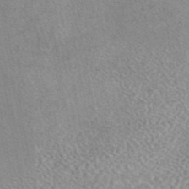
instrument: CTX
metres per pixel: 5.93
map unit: eAb
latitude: 44.6301
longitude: 108.8408
